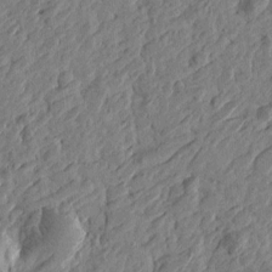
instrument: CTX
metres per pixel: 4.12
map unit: Htu
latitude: -3.5021
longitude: -179.2348
